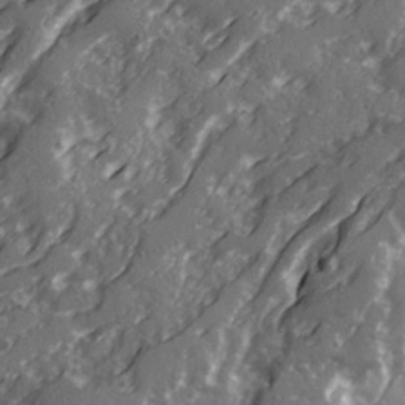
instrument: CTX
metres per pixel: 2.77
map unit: Ave
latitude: 20.8947
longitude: -131.2348
